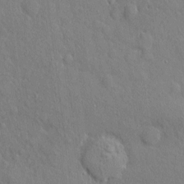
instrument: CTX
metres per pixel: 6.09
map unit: eHh
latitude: 3.8205
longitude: -74.1389
